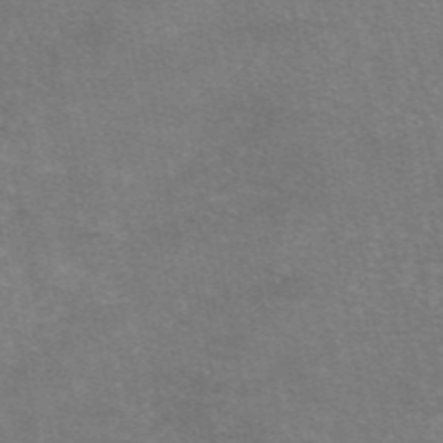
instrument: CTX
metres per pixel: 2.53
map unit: eAb
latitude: 47.2726
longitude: 105.3509
